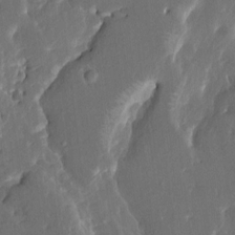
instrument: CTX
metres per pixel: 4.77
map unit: HNhu
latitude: 5.3859
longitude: -6.1011
